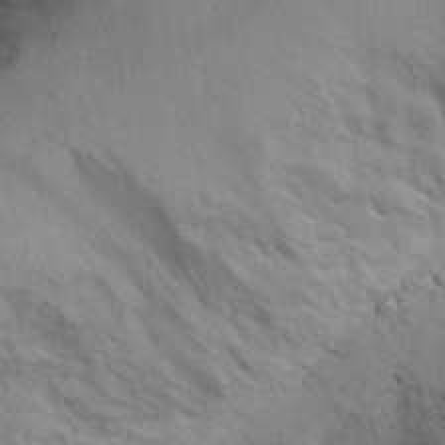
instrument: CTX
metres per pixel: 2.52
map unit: Aa
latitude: 28.7057
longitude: -144.9514
